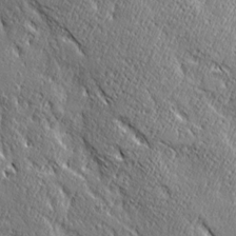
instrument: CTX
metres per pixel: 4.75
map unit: Ave
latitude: 20.6302
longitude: -135.8016
